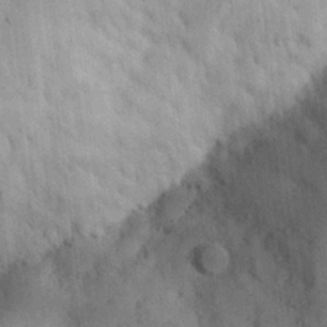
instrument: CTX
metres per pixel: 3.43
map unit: Hve
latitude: 24.3656
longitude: 147.9745
